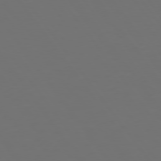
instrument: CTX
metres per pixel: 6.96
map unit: Hpe
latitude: 75.0458
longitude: -124.6679
